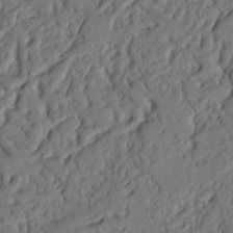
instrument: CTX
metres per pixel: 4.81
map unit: Nhu
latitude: 20.1200
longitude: -77.7638
